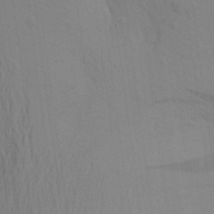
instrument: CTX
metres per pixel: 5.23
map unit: Aa
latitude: 23.1025
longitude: -145.4048
